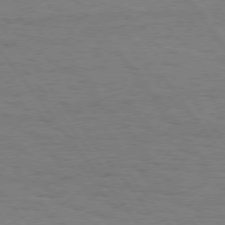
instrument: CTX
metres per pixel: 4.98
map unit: Hpe
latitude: 75.0081
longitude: -136.8002
